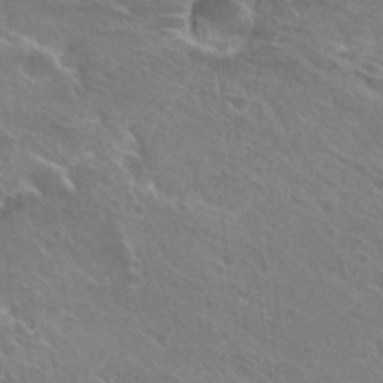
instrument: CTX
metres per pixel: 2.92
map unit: Hto
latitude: 26.7246
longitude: -39.7638
